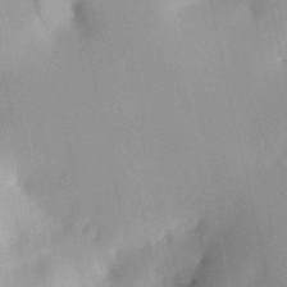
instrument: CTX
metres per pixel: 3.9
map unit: HNhu
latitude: 14.5546
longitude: 10.8597
